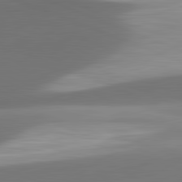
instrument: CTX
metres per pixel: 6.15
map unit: lApd
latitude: 81.8394
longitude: 141.4076
